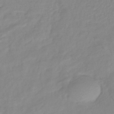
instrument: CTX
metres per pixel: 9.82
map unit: eHb
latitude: -40.0283
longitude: 80.8975
